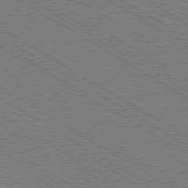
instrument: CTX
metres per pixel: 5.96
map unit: Ap
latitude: -79.7288
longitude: -79.2537
